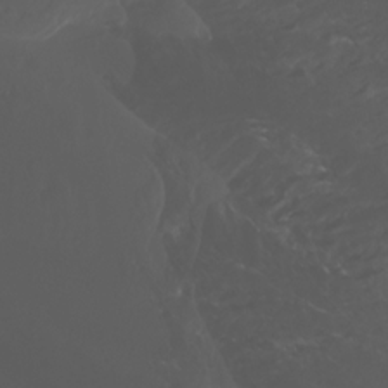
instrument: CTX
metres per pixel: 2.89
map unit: Htu
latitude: -7.1053
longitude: -73.3671
